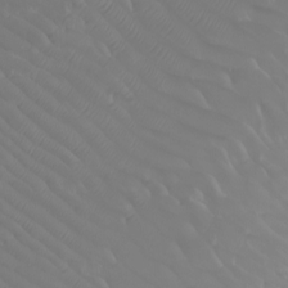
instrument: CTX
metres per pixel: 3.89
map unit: Nhu
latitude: -10.3873
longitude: -68.6679
